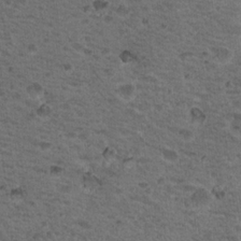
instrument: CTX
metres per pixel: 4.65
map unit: Nhu
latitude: 19.7449
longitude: -31.5749
